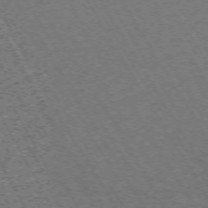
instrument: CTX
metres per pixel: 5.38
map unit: Hpe
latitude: -71.6911
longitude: 11.3699
